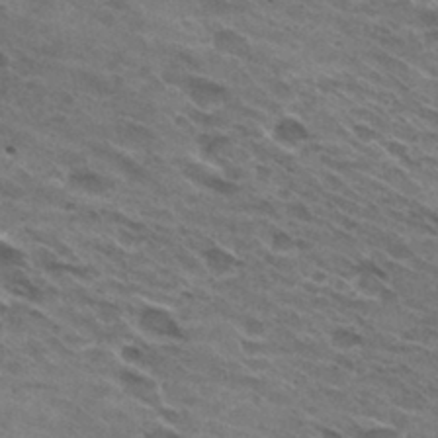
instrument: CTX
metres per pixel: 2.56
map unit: Hto
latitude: 30.7625
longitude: -45.2159
